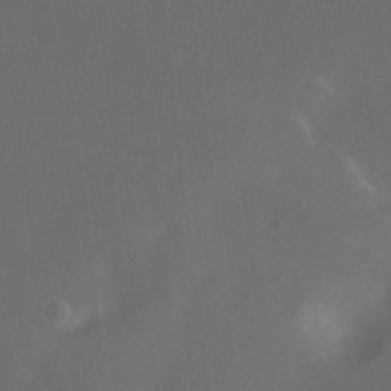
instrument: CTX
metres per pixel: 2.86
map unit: Nhu
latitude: -12.6708
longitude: -41.3481
